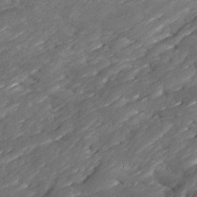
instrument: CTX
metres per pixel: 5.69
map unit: Ave
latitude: 17.1025
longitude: -136.2145
